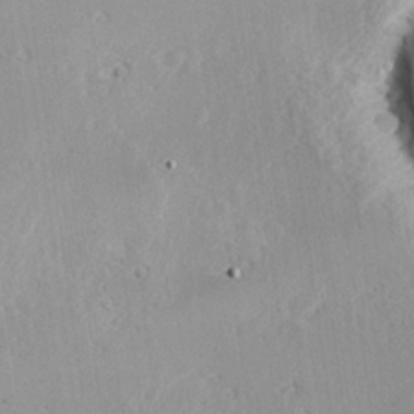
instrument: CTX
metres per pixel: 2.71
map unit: Hve
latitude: 25.8016
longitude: -94.2523
